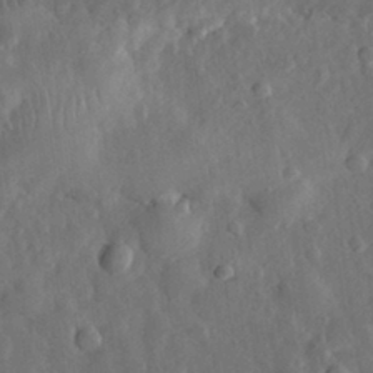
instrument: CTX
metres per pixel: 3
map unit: eHh
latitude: 30.4790
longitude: -78.2523
